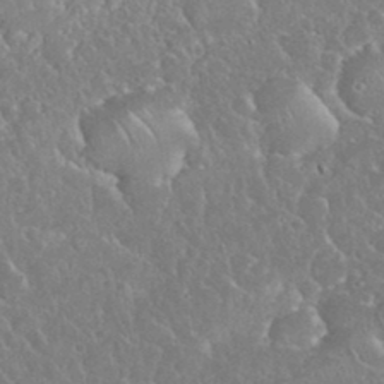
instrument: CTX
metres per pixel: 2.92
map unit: eHh
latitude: 35.2159
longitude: -64.0633
